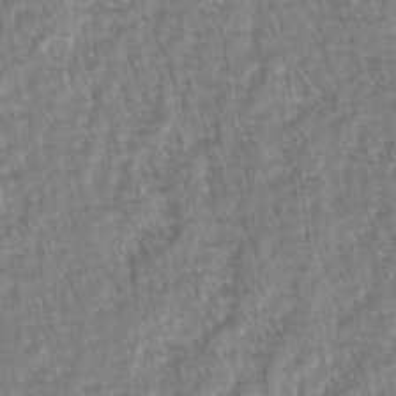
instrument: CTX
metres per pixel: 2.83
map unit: lAvf
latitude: -2.6518
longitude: -113.5371
